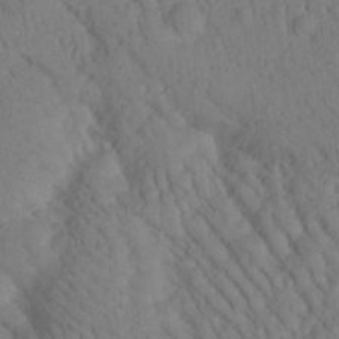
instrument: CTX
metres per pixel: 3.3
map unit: Htu
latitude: -0.8786
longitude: 173.7288
